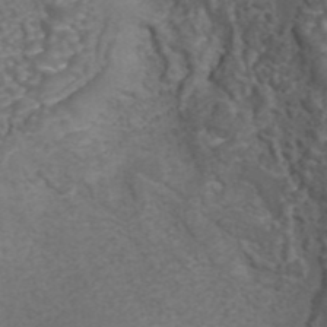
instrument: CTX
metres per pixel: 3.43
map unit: eAb
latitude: 43.6505
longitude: 105.7288
